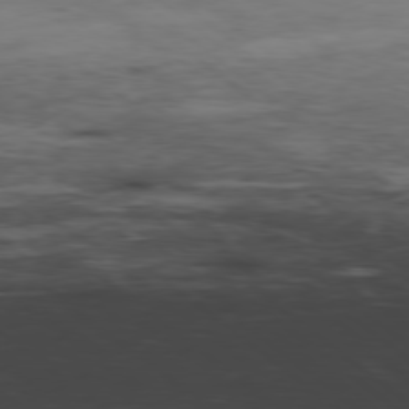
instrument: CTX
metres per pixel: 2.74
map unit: Hpe
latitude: -78.8786
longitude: 13.0675
